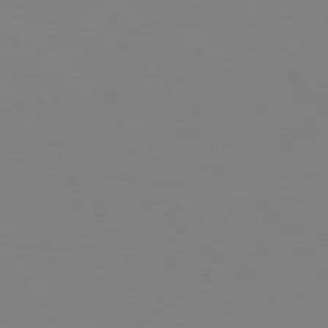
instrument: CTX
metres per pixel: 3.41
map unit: Hpe
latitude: 77.9339
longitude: -173.1592
